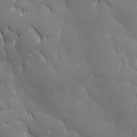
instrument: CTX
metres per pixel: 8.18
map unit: Ave
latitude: 2.1011
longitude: -113.4426
